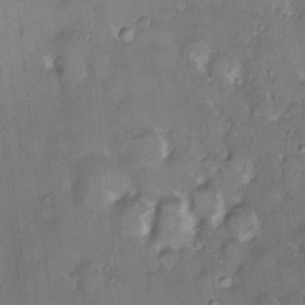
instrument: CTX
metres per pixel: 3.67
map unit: HNhu
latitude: 2.3467
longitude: 8.7652
